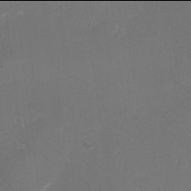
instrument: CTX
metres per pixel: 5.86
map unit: Ht
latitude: -18.0094
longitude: -43.8583
